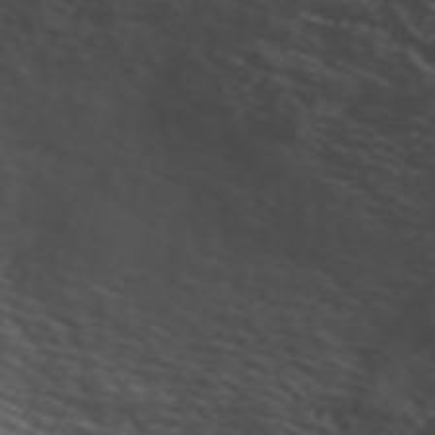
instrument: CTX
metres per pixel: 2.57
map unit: ANa
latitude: 46.1389
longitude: 49.1998
